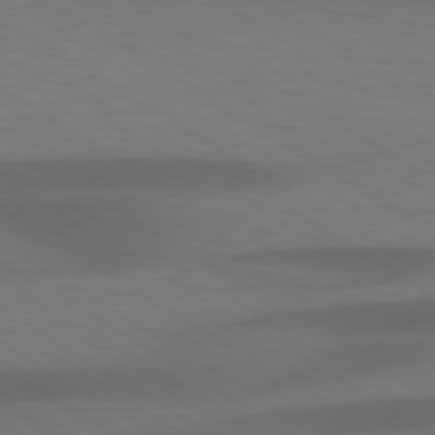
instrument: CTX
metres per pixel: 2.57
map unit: lApd
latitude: 79.4427
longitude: -123.9906
